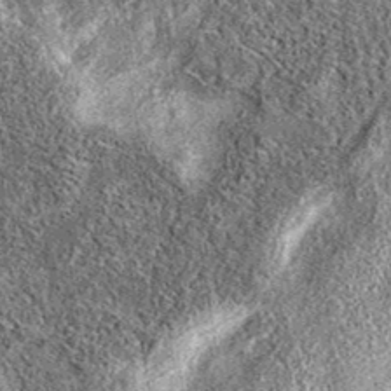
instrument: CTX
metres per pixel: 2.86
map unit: eAb
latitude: 37.0836
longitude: 106.2739
